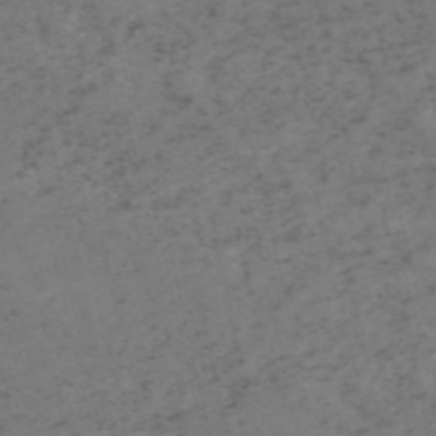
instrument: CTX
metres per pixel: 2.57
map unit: HNb
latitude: -55.2754
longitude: -48.0822
